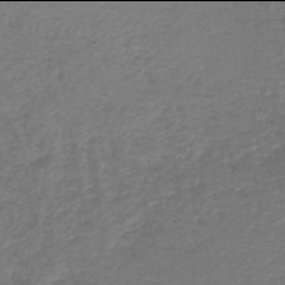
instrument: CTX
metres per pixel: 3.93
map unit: HNb
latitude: -42.0094
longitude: 49.8234
